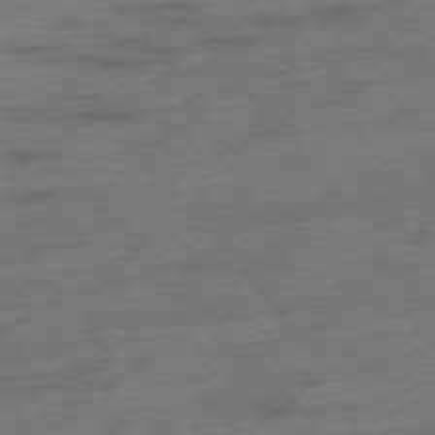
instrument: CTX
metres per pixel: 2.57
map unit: Hpe
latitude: -76.6896
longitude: -11.8772
